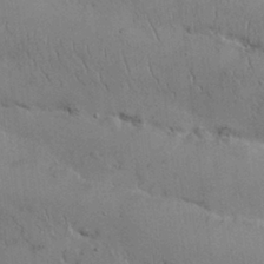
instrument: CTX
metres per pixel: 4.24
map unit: Nhu
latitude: 26.2712
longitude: -71.0647
